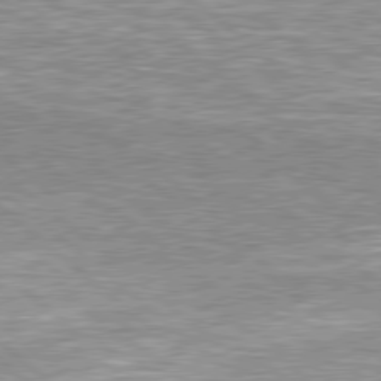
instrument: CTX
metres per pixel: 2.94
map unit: Hpe
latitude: 78.7435
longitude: -157.6316
